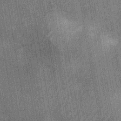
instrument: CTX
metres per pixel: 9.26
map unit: Nhu
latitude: -12.6519
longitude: -21.6883
